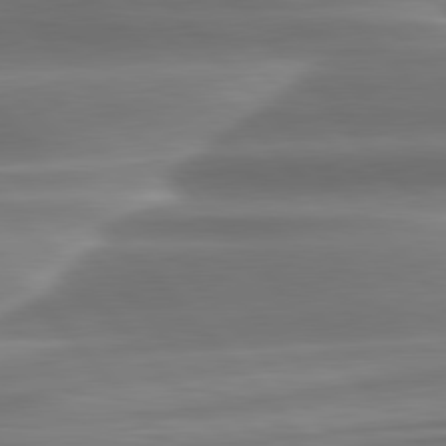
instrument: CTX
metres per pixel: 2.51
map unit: lApd
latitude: 79.7450
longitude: -114.1766
